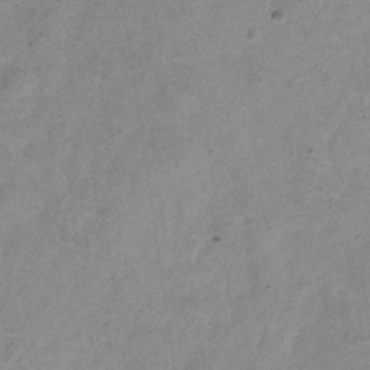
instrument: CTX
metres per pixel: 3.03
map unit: Hve
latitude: -33.5399
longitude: 89.9178
